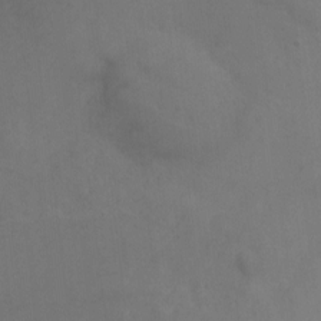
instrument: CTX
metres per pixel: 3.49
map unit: Nhu
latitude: -8.6896
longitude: -45.1592
